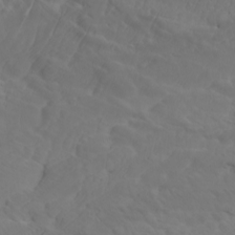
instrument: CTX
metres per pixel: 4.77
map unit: Htu
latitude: -7.3698
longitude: -70.0255
